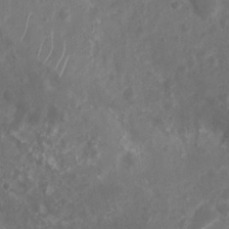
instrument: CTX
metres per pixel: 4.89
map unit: Nhu
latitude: 5.9150
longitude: -18.6490
